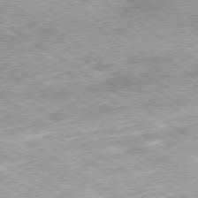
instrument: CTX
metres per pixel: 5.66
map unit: Ap
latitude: -80.1228
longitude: -51.4993
